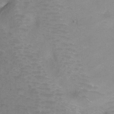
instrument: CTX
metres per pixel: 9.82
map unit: Ht
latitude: -0.2929
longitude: -33.0270
